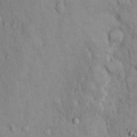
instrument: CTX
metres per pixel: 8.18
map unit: Hto
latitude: 12.8758
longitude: -58.1767
